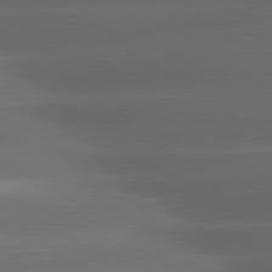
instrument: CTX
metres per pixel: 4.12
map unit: lApd
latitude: 81.2348
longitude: -143.7450
